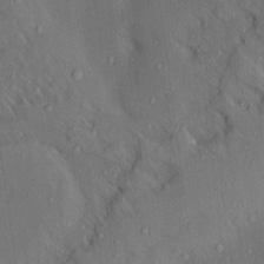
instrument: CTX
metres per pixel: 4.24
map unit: Aa
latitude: 14.8380
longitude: -147.9906
